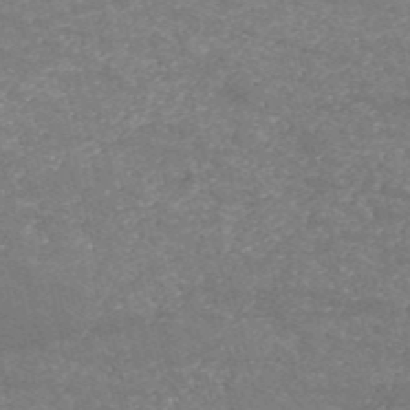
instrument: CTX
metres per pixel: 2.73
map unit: HNb
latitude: -53.9745
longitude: -38.3656
